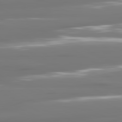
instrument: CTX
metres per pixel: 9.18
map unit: lApd
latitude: 81.1025
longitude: -140.4790
